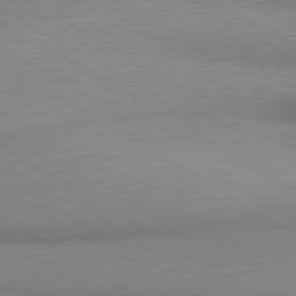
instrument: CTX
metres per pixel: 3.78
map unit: lApd
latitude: 80.1956
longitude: 166.6329
